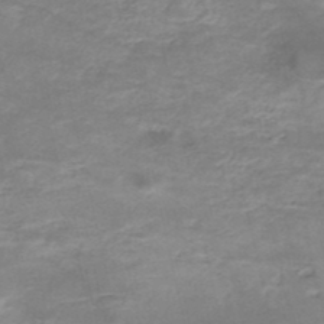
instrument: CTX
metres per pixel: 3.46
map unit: Nhe
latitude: -48.0850
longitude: -171.2726
